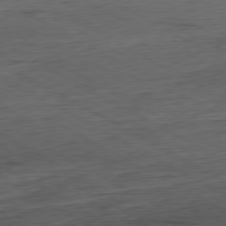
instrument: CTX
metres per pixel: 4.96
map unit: Hpe
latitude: -80.5196
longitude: 21.2187
